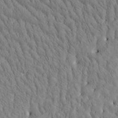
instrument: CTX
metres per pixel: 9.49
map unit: Htu
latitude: -4.6896
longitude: 173.4454
